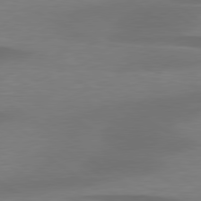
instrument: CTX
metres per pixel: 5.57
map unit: lApd
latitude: 79.4049
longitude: -90.0444
